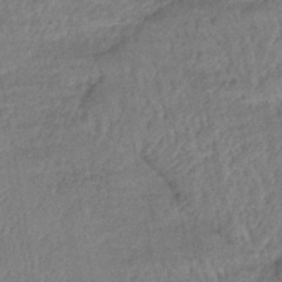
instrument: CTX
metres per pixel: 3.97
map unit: eHb
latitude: -43.0864
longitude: 82.5007
